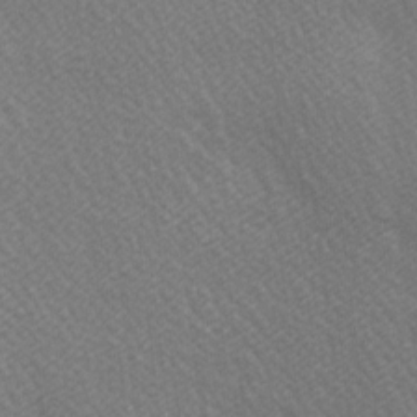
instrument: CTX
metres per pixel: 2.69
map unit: lAa
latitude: -5.7099
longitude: -121.5560
